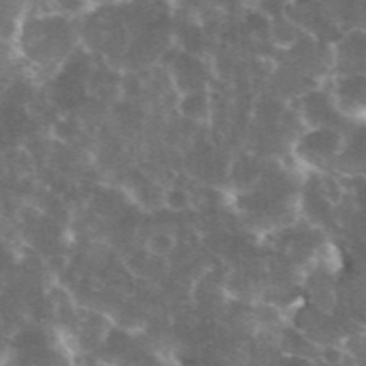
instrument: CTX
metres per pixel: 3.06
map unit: eHh
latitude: 35.4237
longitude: -59.8772
